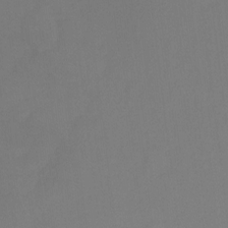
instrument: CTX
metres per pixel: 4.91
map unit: Ht
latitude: -15.0109
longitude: -56.3467
